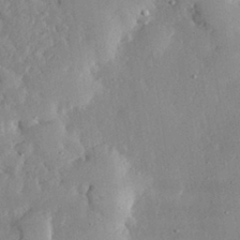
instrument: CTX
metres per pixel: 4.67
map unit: lHvf
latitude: 31.9717
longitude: -89.8962
